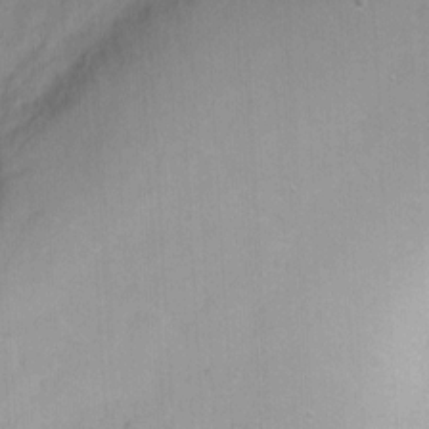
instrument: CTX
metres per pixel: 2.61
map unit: Ht
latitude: 2.7813
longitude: -34.7813
